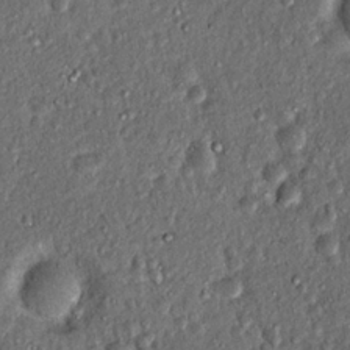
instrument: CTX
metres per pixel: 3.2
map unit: Hto
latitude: 15.0270
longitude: -35.2914
